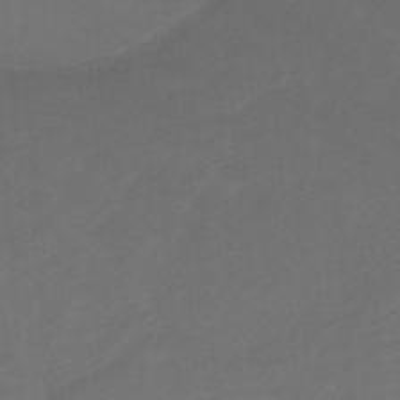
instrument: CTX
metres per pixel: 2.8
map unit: eHb
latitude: -48.0283
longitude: 89.3132
